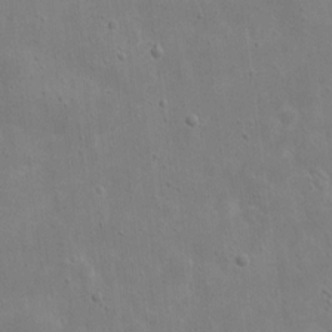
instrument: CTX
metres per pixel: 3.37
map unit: eHh
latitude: 9.2537
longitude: -72.7247
